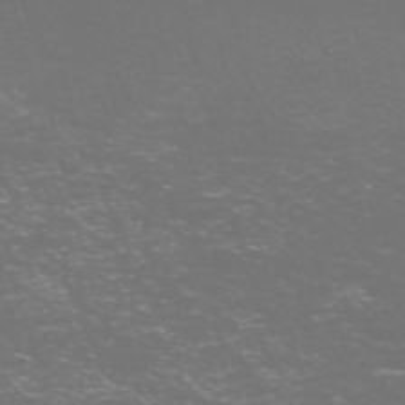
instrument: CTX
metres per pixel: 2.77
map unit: Nve
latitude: -57.8800
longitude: 52.5762
